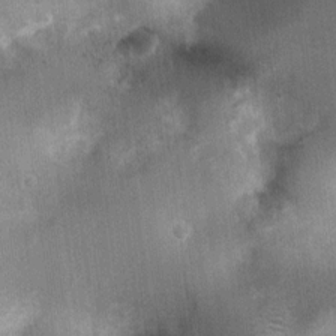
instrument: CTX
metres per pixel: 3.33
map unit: Nhu
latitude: 6.3467
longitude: -20.3656
